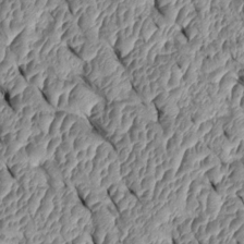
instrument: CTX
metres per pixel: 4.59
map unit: Htu
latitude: 1.5938
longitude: 148.1984
